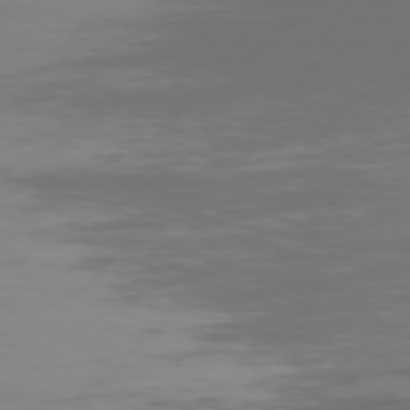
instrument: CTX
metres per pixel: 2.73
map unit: Hpe
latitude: 75.2537
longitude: -128.8758
